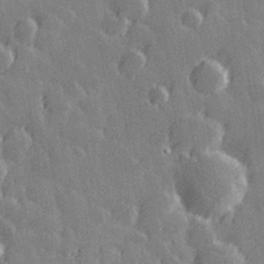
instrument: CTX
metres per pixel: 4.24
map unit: Hve
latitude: 27.9528
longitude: 145.8234
